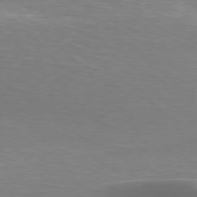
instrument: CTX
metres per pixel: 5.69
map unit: Hpe
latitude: 76.4412
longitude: -132.2712
